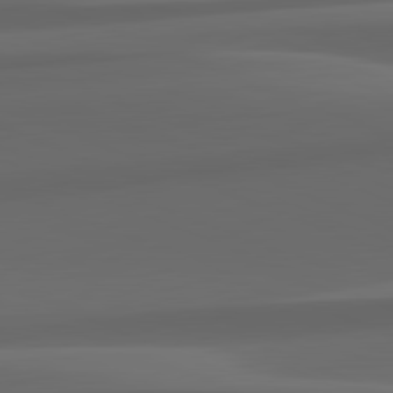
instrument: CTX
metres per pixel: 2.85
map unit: lApd
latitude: 82.1766
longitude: 143.7855
